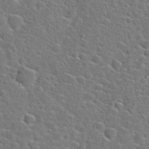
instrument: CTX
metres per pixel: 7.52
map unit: Hto
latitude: 23.9150
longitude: -46.4601
